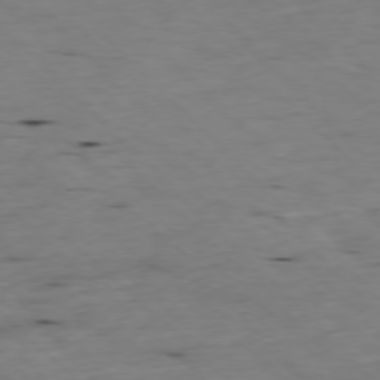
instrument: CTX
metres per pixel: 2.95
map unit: Ap
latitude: -77.2943
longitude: -89.8962
